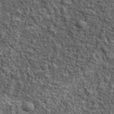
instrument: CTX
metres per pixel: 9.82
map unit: lHvf
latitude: 38.1956
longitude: -90.4601
